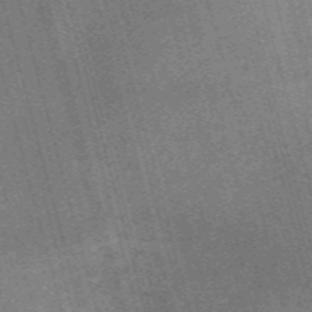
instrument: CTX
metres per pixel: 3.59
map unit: Nve
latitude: -59.6532
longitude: 63.6344
